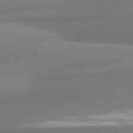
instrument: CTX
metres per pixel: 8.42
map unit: lApd
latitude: 81.6694
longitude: 176.8597
